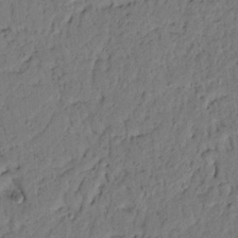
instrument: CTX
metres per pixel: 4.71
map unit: lAvf
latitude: 5.1025
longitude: 165.7478
